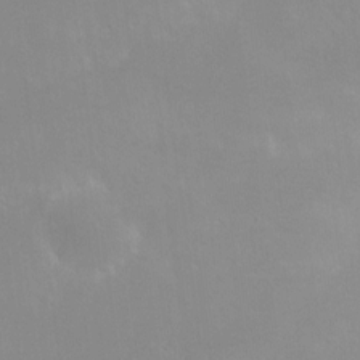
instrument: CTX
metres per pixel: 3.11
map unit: HNhu
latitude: 8.0633
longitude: -3.9528
